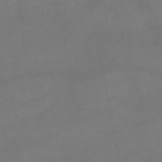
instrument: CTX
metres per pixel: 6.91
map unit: lHb
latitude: -46.1794
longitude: 60.9731
